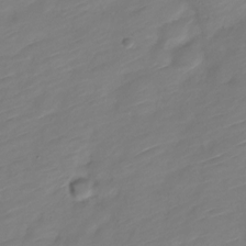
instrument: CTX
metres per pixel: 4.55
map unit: Nve
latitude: -18.8408
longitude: 107.8989
